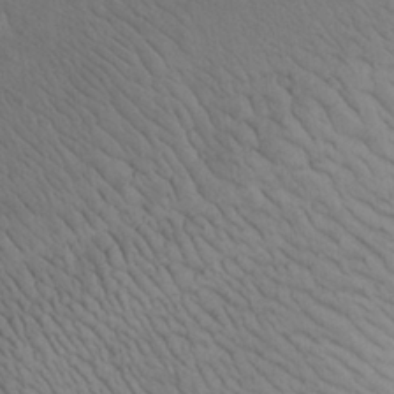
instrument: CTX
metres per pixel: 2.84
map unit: Aa
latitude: 26.2145
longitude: -142.7057
